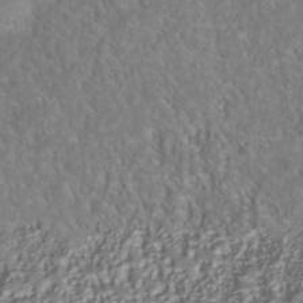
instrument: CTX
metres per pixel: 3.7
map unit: Nhu
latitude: -40.9919
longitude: -85.3860
